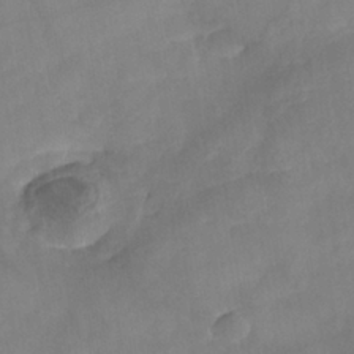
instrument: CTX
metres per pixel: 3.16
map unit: Nhe
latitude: -37.9367
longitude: -146.9514
